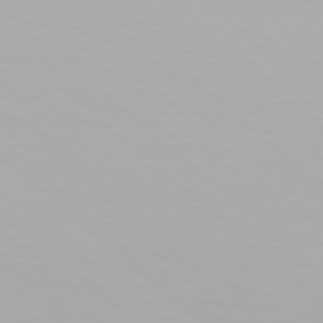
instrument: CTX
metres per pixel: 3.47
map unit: Hpe
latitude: 77.8205
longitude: -133.5182
